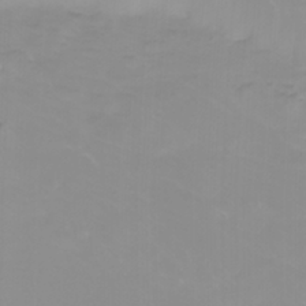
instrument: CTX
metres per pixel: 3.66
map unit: Nhu
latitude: -5.4076
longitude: -77.1214
